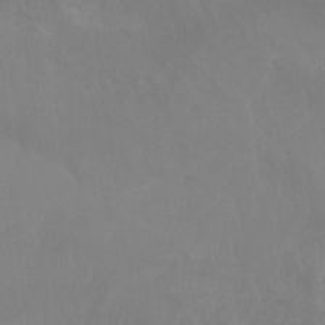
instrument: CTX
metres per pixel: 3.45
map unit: Aa
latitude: -8.8219
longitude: -78.5168
